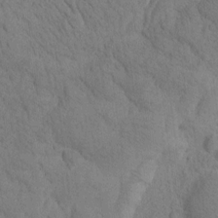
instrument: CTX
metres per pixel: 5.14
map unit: Htu
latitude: -0.9353
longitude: 174.5573
